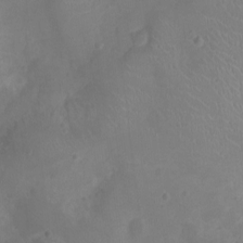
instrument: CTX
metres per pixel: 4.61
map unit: Ht
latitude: -4.5573
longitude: -16.5546
